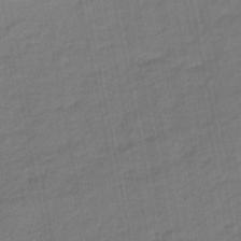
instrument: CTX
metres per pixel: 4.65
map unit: eHb
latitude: -47.4076
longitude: 88.0472
